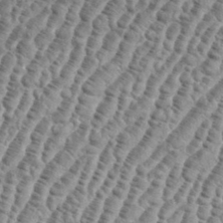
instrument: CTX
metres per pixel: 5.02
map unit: eHh
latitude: 36.9514
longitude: -136.8947
